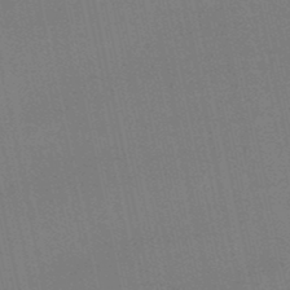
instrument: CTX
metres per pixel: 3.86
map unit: lHb
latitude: -49.8989
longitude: 71.1998
